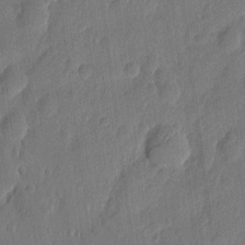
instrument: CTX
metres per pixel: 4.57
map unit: eHh
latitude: 7.1214
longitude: -73.7639
